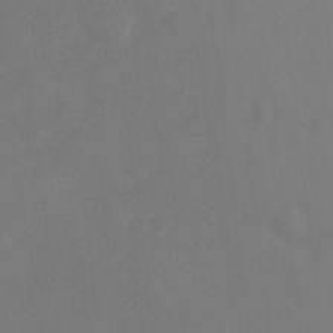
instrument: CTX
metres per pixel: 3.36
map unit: Ht
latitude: -9.4832
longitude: -35.0836
